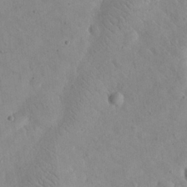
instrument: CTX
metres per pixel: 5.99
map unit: eHh
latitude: 24.8757
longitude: -66.7435
